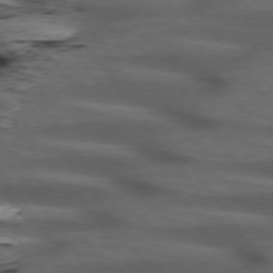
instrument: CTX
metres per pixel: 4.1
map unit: lApd
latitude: 74.3278
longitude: -75.1214
